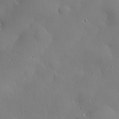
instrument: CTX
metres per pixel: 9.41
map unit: eHh
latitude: 30.1200
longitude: -82.5167
